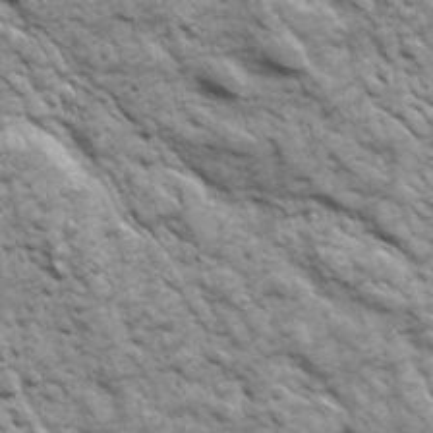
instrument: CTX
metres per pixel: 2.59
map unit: Ave
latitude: 16.8002
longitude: -132.1956
